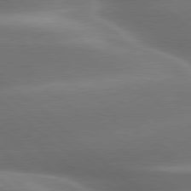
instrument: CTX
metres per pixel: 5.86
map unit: lApd
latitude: 79.5371
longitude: -116.9514
